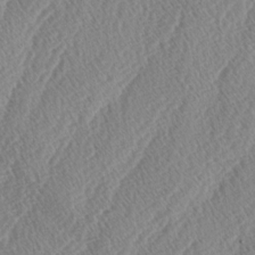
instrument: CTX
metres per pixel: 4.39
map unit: lAa
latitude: -2.8974
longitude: -129.1781
